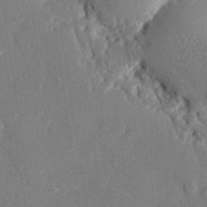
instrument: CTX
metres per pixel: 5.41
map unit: eHh
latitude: 27.2159
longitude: -80.7813
